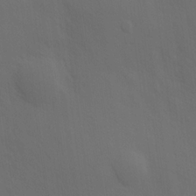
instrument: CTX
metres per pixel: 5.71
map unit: Hve
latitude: 19.3859
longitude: 150.5574
